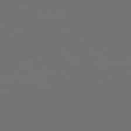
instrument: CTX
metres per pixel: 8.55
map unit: Hpe
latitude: -73.3698
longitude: 4.5007
